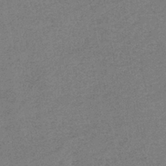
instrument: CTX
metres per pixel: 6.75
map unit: eHb
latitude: -41.1620
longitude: 79.8422
